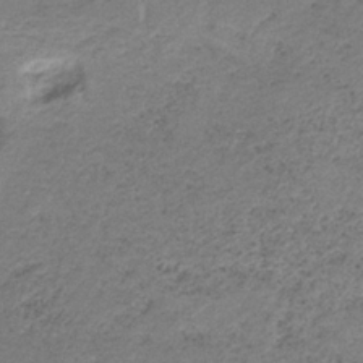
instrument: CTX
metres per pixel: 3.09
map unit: HNb
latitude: -32.6897
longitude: 62.7841
